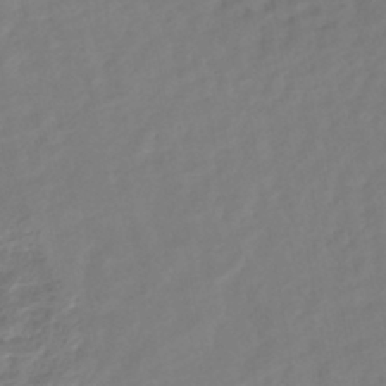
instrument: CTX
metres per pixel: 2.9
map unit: HNhu
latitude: -45.0675
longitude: 103.1431
